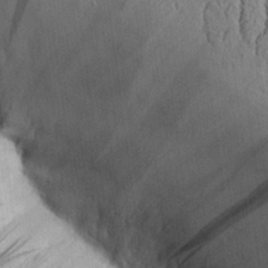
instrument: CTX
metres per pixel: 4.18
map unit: Aa
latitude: 26.0255
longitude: -134.0822
